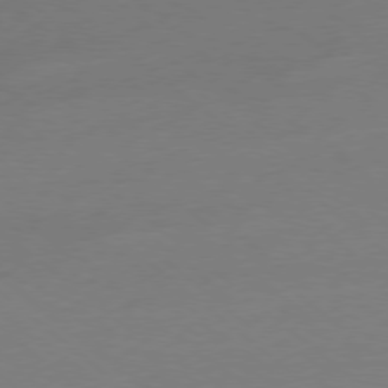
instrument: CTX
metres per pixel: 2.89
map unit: Ap
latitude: -78.4629
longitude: -99.3103
